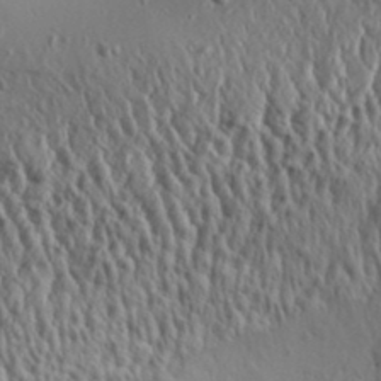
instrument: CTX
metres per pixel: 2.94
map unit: Aa
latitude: 31.8962
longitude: -134.9136
